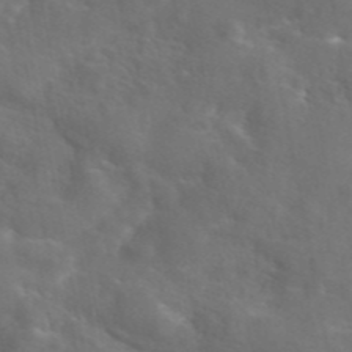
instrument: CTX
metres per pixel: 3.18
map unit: eAb
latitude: 45.5749
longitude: 125.3132
